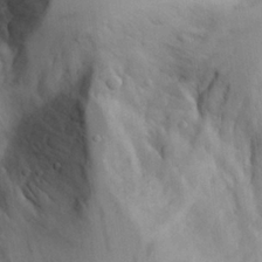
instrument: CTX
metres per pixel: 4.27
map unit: Aa
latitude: 25.7827
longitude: -129.0269
